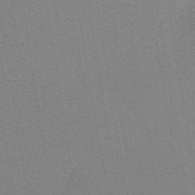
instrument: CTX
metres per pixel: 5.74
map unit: lHb
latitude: -38.8408
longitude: 58.3495
